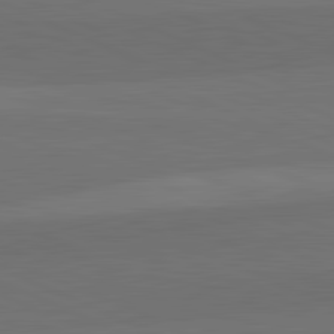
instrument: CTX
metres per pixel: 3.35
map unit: lApd
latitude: 82.3467
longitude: 157.4076
